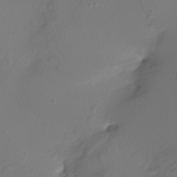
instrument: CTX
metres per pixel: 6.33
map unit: Nhu
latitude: -5.7099
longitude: -95.6505
